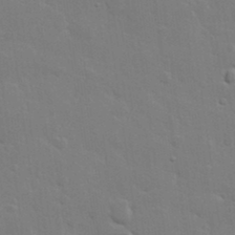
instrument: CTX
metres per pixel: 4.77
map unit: Hve
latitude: 24.6868
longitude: 150.6329
